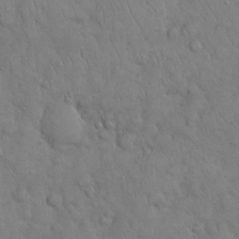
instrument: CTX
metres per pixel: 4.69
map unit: Nhu
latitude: 28.1389
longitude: -68.8380
